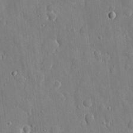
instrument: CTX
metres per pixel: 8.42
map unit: eHh
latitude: 8.8191
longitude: -69.6127
